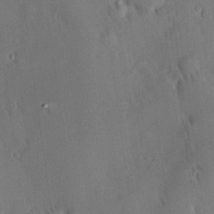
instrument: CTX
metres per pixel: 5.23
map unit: Hve
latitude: 25.1214
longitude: -93.2348
